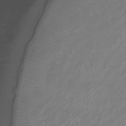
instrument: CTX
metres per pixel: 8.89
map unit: Nhu
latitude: -28.9353
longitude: -71.7449
